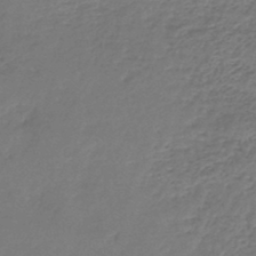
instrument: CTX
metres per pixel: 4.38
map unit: lHb
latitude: -45.8045
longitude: 63.0675
